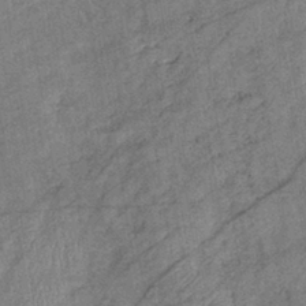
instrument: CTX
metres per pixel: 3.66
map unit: eHb
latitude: -39.0109
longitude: 77.8611
